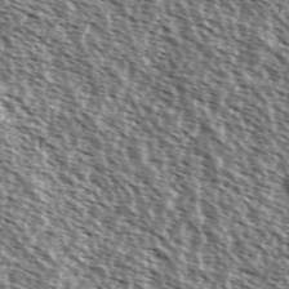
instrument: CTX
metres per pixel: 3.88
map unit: Ave
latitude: 37.5182
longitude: -112.1011
